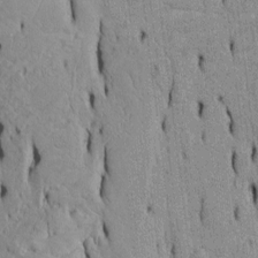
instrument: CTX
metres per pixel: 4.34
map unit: Htu
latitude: -5.4076
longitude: 152.5007
